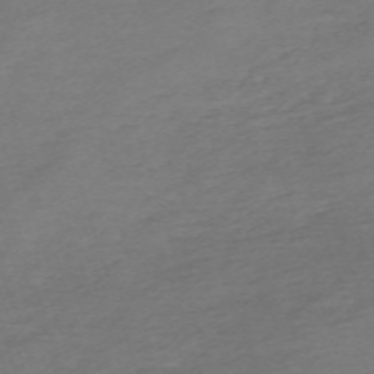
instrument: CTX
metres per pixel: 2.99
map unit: eHh
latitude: -63.0486
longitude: 53.2187
